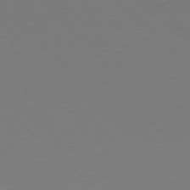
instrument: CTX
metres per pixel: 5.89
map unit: Hpe
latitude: 77.9150
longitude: -164.8758
